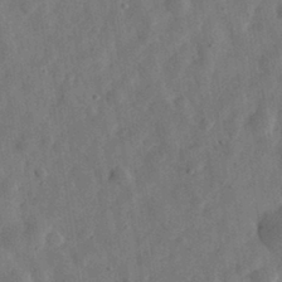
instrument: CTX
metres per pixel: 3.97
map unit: eHh
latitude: 31.1781
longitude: -75.8583
